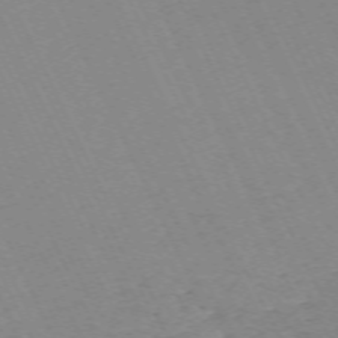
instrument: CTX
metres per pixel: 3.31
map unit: Hpe
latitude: -70.6896
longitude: 15.7478
